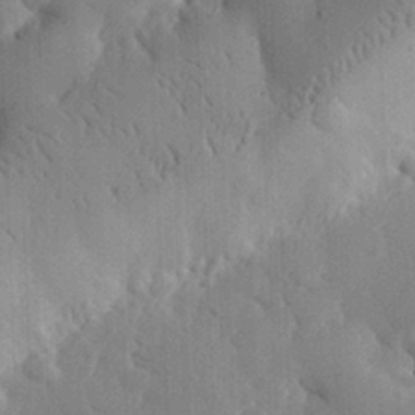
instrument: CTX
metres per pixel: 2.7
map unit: eHh
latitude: 29.4804
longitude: -80.2900
